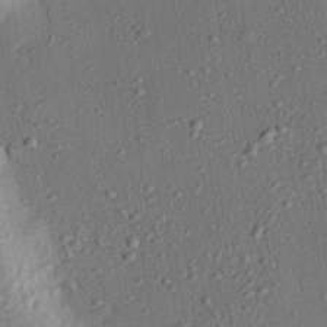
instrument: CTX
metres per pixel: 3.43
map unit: eHh
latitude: 25.0458
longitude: -78.4034
